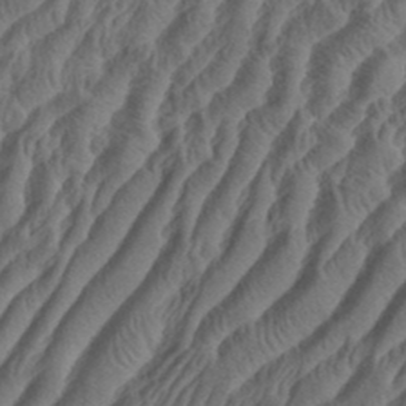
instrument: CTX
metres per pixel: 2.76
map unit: eHh
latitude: 37.1214
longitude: -136.1956
